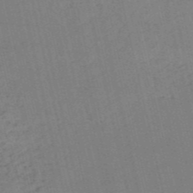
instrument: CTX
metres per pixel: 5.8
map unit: HNb
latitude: -54.1984
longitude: -45.8205
